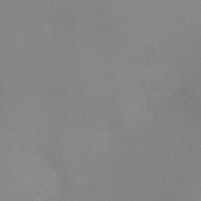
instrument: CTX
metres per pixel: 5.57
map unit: Ht
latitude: -9.1431
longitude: -28.3467
